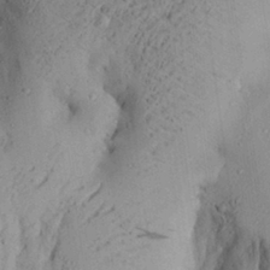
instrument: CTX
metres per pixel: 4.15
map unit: Aa
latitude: 28.1955
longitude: -131.2537
